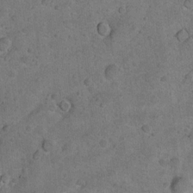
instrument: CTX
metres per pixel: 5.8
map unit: Nhu
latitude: 10.1956
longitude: -24.1388
